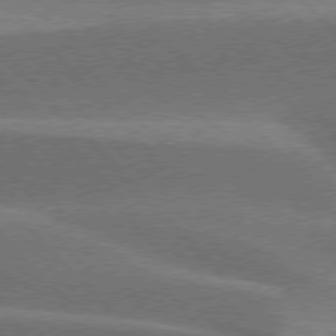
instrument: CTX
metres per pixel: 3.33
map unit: lApd
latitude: 76.3845
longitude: -63.0270
